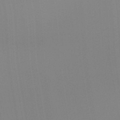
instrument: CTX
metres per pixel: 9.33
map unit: Hto
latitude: -8.0661
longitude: -49.0836
